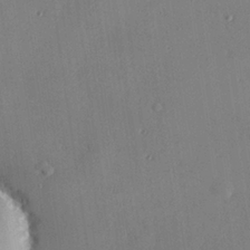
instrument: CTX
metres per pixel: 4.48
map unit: Hve
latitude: 25.7449
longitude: -91.1025
